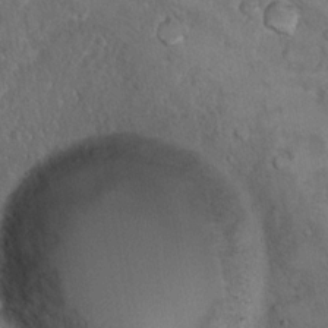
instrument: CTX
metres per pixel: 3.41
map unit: Hto
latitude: 9.9717
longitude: -35.8583
